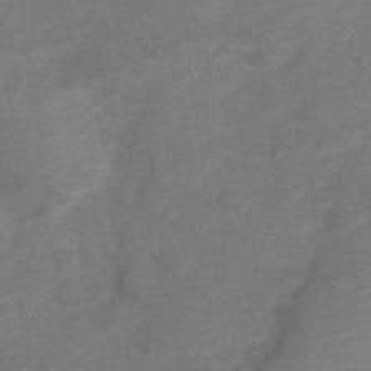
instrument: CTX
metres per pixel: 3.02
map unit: Nve
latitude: -19.9556
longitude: 108.3117
